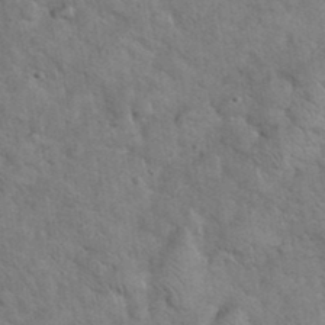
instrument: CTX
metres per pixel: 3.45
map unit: eHh
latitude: 37.3671
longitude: -65.5371
